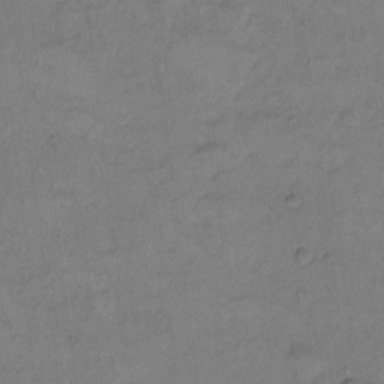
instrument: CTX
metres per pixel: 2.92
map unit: Hto
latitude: 7.1025
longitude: -61.0080
